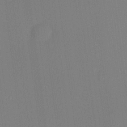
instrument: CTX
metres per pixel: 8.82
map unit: lHvf
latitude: 21.5560
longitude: 141.1620
